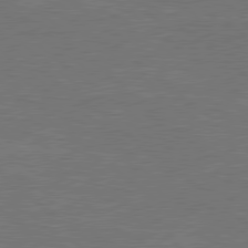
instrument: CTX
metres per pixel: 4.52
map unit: Hpe
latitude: 78.9514
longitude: -123.7827
